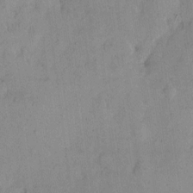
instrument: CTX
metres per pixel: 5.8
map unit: eHh
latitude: 11.8961
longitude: -62.0444
